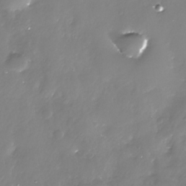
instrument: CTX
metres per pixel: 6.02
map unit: Nhe
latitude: -33.5777
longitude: -88.7625
